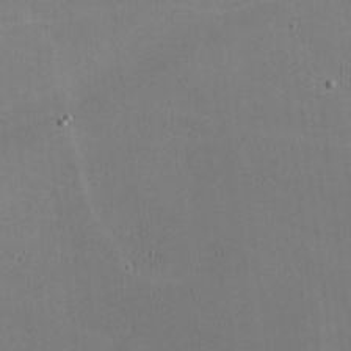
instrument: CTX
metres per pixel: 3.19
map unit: lHvf
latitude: -9.6911
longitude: -100.1011
